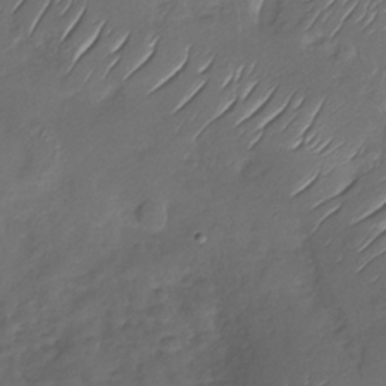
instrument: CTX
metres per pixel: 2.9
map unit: Nhu
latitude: -29.1809
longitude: -62.1200
